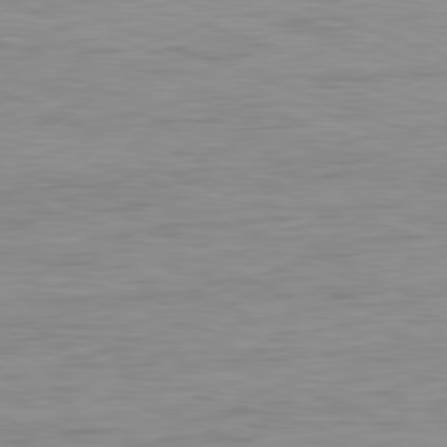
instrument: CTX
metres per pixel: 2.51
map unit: Ap
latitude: -81.3510
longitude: -89.9717
